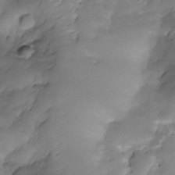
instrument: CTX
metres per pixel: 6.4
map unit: Nhe
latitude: -35.1053
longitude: -146.2334
